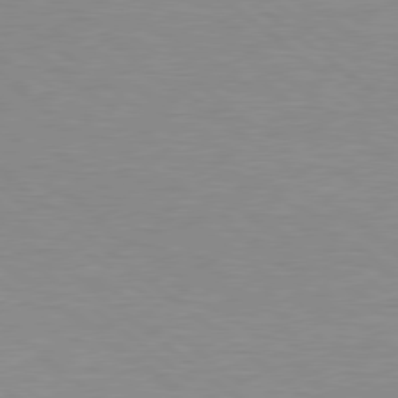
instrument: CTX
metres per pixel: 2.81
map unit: Hpe
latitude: 78.5357
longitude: -151.6694
